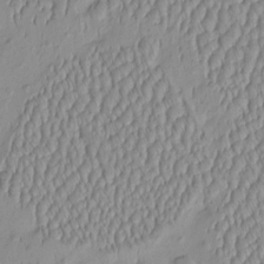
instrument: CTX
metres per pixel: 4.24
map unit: HNhu
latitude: -4.1416
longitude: 13.8045
